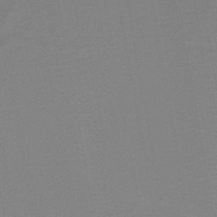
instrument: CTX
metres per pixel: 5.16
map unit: HNb
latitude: -43.2753
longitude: 49.3132
